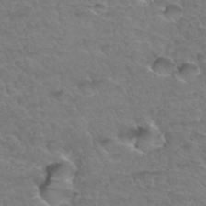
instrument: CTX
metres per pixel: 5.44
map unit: Hto
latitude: 34.3845
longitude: -46.8569
